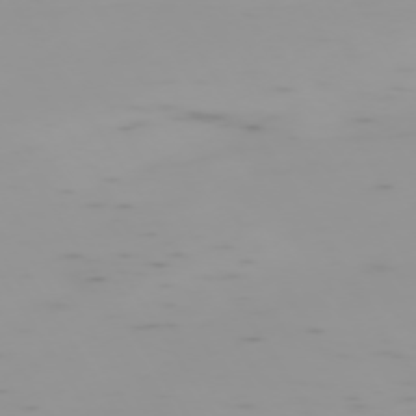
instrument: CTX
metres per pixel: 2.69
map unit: Hpe
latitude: -73.8044
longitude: 7.0108
